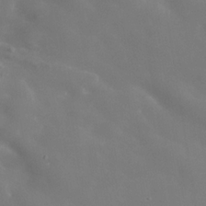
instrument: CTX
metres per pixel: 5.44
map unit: Nhe
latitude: -36.6896
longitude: -90.7435
